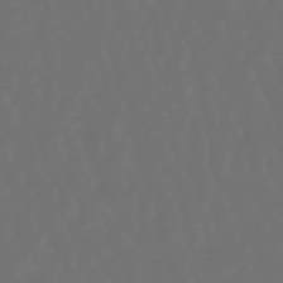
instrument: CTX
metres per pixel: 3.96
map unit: lHb
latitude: -47.7666
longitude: 79.9556
